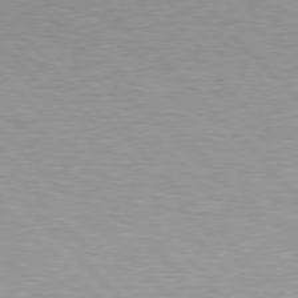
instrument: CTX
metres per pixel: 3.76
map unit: Hpe
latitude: 76.6490
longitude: -156.2333
